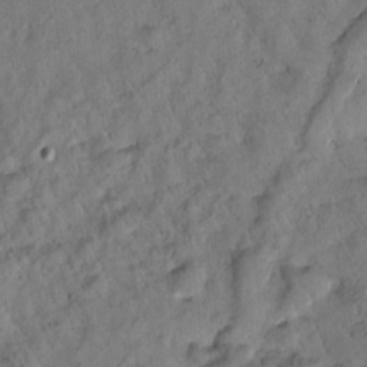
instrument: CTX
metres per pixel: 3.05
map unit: Htu
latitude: 0.0822
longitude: 175.6532
